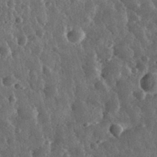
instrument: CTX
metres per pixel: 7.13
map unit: eHh
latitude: 33.1403
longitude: -79.2915
